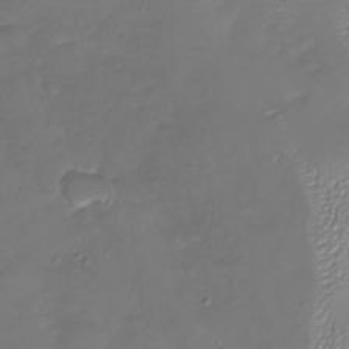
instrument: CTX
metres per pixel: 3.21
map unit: Nhu
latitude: -26.3495
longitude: -58.3089
